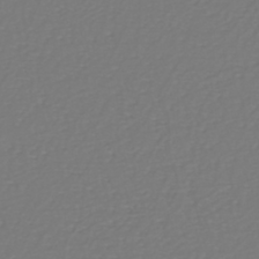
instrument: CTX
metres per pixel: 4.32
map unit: eHh
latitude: -42.7274
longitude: -33.2915
